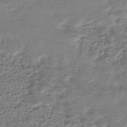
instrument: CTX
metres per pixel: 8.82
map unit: HNhu
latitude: -43.9178
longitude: 105.5777
